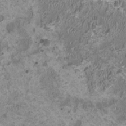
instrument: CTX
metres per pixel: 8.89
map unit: HNhu
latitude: 0.3845
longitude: -1.6505
